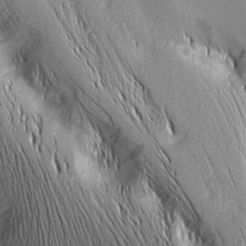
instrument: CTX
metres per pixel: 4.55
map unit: Nhu
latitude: -5.4076
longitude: -150.3656
